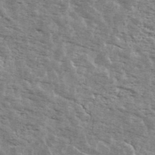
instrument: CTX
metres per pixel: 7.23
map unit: Ave
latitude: 39.7450
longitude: -109.4426
